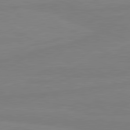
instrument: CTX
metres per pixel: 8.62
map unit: lApd
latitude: 81.4237
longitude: -179.1403
